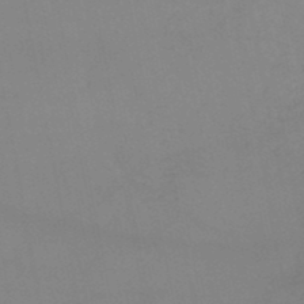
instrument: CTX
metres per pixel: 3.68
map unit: lHb
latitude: -44.9920
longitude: 77.0109
